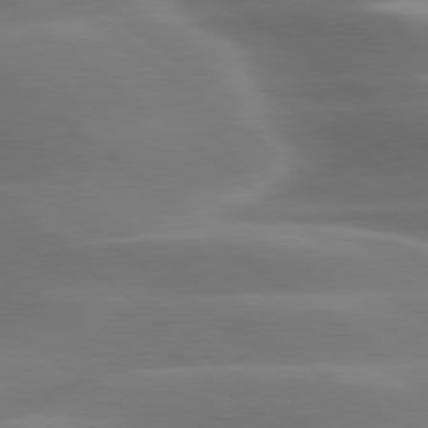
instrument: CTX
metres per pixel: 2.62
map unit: lApd
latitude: 79.7639
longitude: -117.8394
